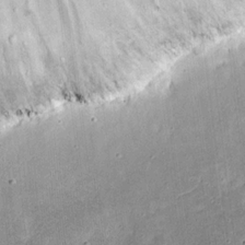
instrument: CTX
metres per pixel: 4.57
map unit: eHh
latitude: 17.7450
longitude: -73.1215
